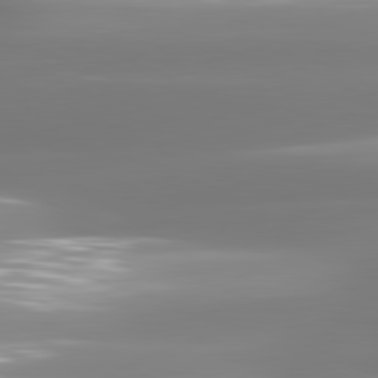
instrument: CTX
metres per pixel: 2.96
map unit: lApd
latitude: 81.2726
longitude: -134.8380
